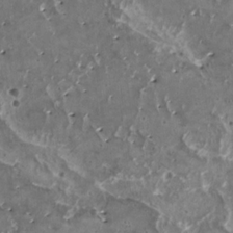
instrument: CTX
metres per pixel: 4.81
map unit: HNhu
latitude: 1.6693
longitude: 5.3887
